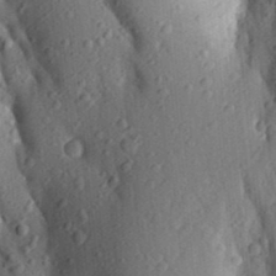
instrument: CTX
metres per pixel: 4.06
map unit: Aa
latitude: 25.4426
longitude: -150.0444
